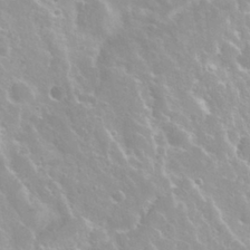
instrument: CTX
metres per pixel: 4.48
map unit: Nhu
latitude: 29.3859
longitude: -54.9891
